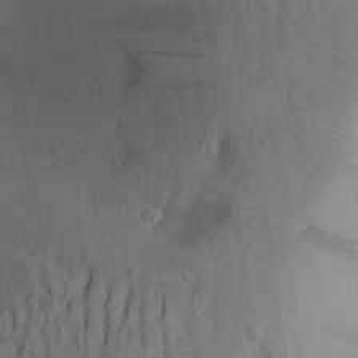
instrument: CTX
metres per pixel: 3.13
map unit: Aa
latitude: 27.6505
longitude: -148.1200
